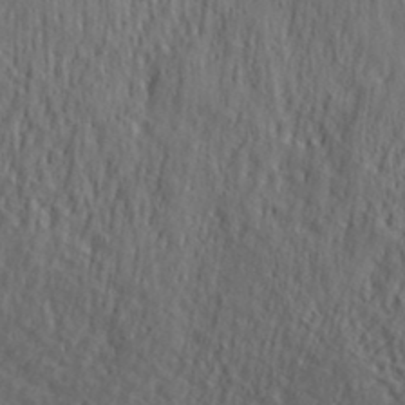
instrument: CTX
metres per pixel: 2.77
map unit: eHh
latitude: 35.3670
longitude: -137.8584
